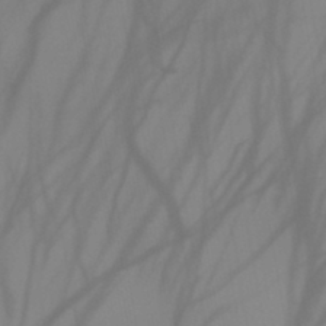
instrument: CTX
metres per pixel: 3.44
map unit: HNb
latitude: -44.8219
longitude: -43.7261
